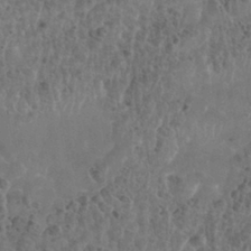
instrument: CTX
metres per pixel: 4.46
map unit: Nhe
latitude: -41.9556
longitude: -111.4049
